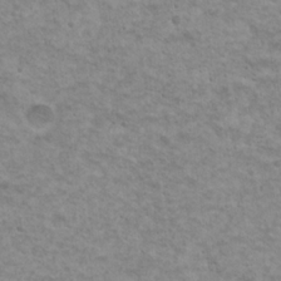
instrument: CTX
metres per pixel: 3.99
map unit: Nhu
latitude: 18.7057
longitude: -31.2159
